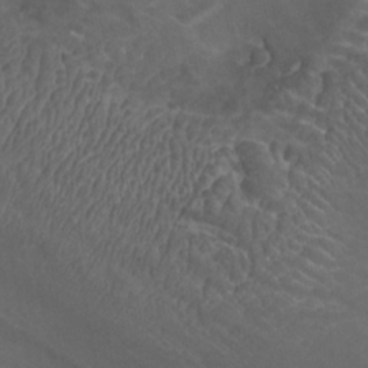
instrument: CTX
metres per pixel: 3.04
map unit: Nhu
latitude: -9.5399
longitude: -76.5168
